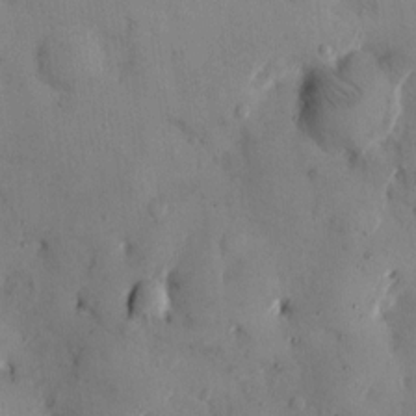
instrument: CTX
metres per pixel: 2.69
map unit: eHh
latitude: 12.4412
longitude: -62.2901
